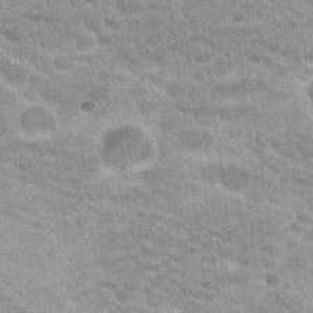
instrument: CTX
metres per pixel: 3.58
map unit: Hto
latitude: 20.3845
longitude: -36.9514
